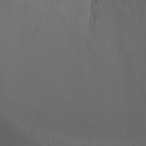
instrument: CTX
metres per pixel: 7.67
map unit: Ht
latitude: 1.6694
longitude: -22.4601
